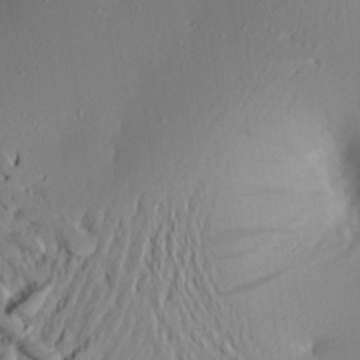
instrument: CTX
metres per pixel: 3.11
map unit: Aa
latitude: 21.6883
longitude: -146.4034
